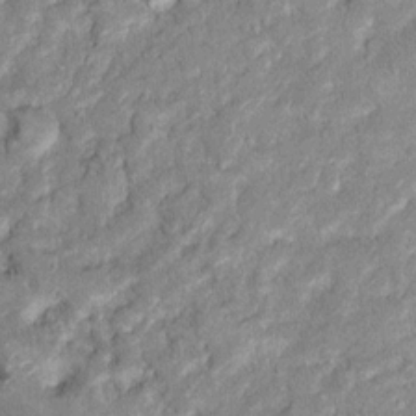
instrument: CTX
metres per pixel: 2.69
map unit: Hto
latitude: 14.8947
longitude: -33.9528
